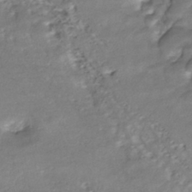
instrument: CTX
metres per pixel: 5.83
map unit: ANa
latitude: -42.8408
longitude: 109.2187
